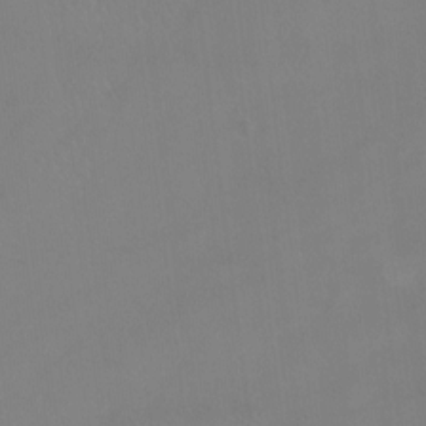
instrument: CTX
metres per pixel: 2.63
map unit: Hto
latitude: -12.7274
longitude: -40.0255
